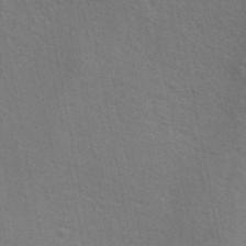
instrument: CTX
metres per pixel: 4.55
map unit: ANa
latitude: 39.7827
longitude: 22.1039
